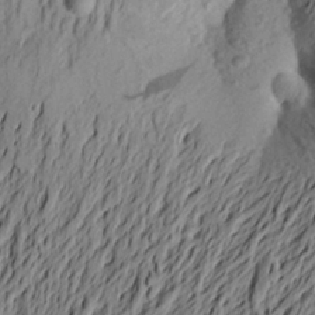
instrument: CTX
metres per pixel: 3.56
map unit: Aa
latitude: 22.9703
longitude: -149.2537
